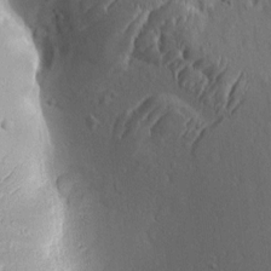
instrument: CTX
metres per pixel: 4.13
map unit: Aa
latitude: 9.2159
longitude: -132.7057
